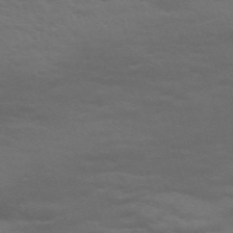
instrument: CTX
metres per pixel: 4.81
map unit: Nve
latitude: -58.9163
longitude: 56.2172
